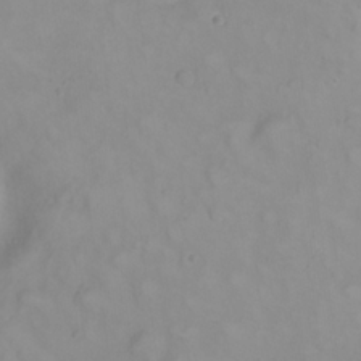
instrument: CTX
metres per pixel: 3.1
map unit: eHh
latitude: 22.8002
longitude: -61.5182
